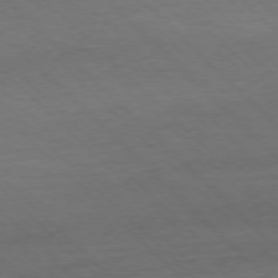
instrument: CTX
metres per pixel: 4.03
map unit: Hpe
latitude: -77.6344
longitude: 15.2187
